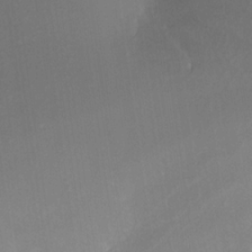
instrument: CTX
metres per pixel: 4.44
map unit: Nhe
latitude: -31.6155
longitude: -116.7057
